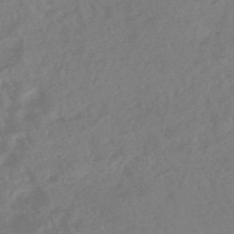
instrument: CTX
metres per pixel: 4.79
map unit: HNhu
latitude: -45.1242
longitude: 91.7100
